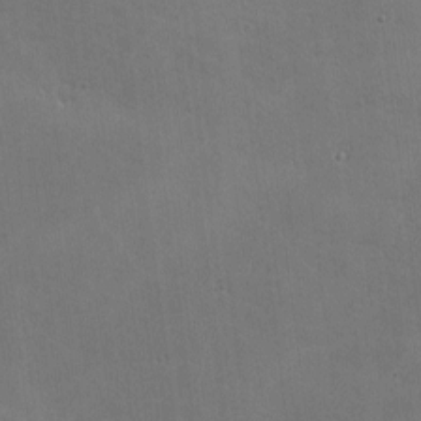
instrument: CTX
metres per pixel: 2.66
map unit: lHvf
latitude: -9.6722
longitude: -102.0444
